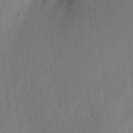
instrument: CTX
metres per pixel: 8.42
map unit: eHh
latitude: 4.7057
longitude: -73.8017
